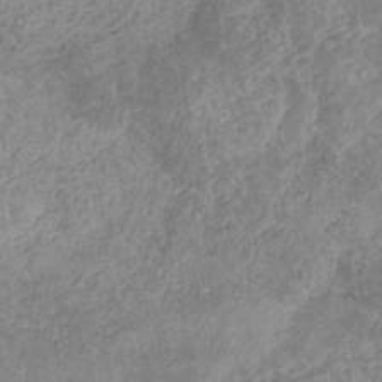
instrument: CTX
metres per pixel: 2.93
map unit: eHb
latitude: -31.4265
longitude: 72.3684
